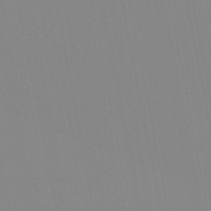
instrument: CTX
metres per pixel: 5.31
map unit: lHb
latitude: -48.2173
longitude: 70.1228
